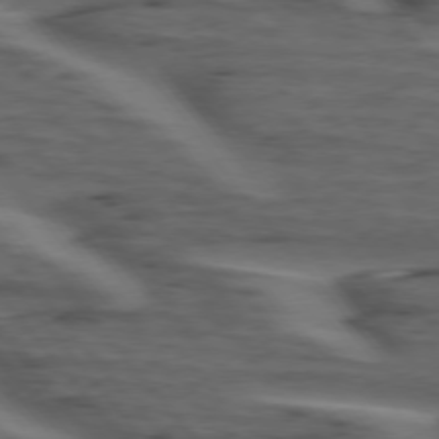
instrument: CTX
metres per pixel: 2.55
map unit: lApd
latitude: 75.4804
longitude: -71.4048
